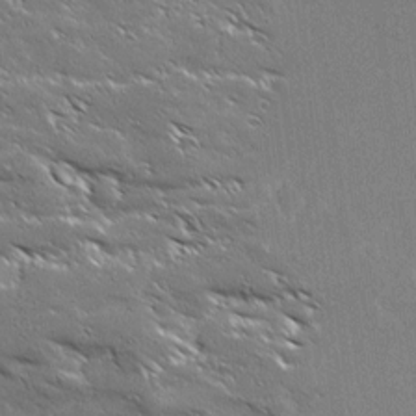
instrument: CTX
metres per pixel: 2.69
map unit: Ave
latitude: 18.9136
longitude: -136.7247
